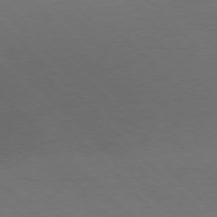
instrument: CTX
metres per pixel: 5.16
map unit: Ap
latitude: -77.3699
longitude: -69.2915
